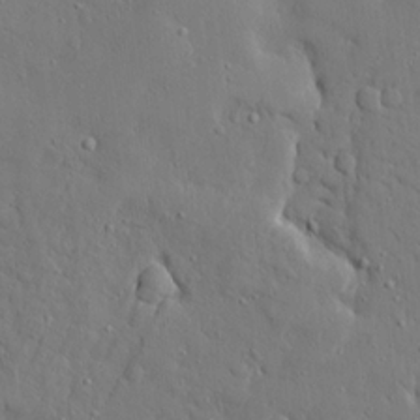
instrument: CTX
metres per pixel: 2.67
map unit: Ave
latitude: 15.7828
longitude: -140.8758
